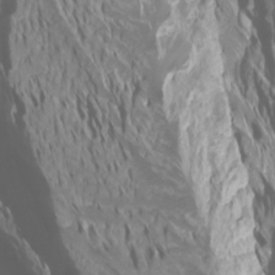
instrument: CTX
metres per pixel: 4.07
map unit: Htu
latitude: -4.4629
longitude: -72.8191
